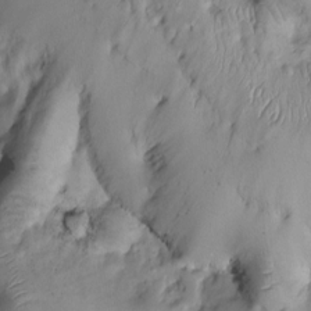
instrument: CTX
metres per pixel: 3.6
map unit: Htu
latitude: -5.9745
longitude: 154.7463
